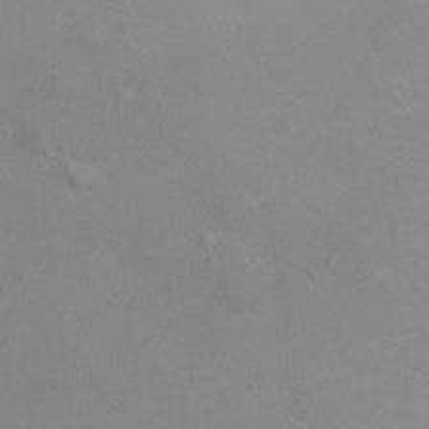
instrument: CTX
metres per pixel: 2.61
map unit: Ht
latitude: 12.7435
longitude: -39.7638
